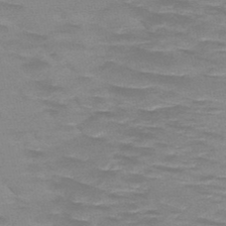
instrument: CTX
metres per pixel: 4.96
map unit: HNb
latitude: -48.2173
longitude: -49.0269
